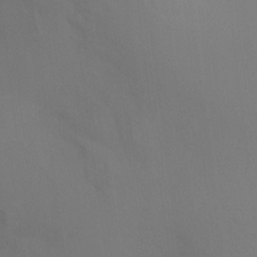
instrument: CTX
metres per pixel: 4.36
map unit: Ht
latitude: -8.6518
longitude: -28.4034
